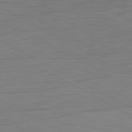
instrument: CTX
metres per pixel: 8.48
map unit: Ap
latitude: -81.4077
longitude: -79.3860
